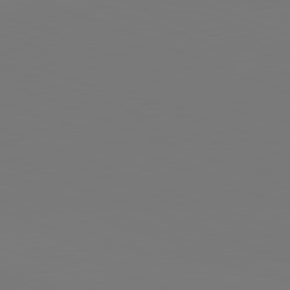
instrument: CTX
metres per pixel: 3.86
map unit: lApd
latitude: 82.1011
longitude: 145.8800
